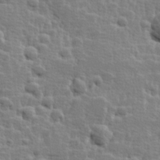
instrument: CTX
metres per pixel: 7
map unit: Hve
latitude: 25.5560
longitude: 144.4818
